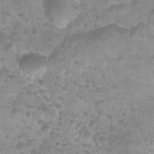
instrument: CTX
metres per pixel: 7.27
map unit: Nhu
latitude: 27.4049
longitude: -54.6868
